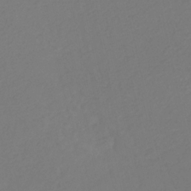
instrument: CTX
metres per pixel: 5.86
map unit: eHb
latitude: -30.0850
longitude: 66.3117
